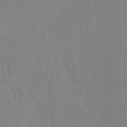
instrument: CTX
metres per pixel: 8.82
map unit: eHh
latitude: -3.1431
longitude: 19.3888
